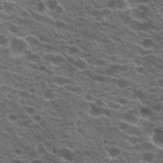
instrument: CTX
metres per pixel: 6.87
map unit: Hto
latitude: 20.7624
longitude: -36.1578
